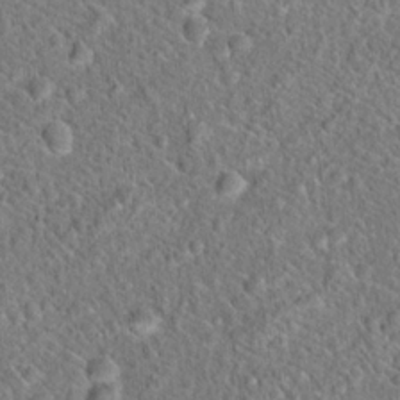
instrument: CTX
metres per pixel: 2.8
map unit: Hto
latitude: 18.7435
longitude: -43.0081
